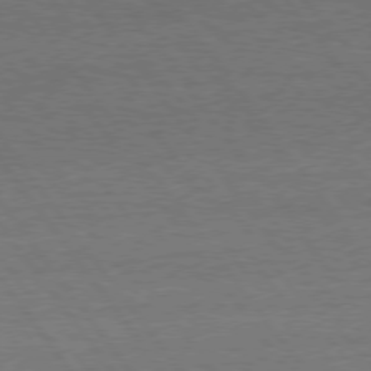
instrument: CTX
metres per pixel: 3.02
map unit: Hpe
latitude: 75.1781
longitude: -136.3090
